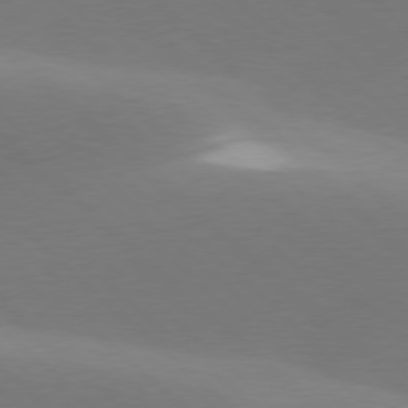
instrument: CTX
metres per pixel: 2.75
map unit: lApd
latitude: 77.9339
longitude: -51.7827
